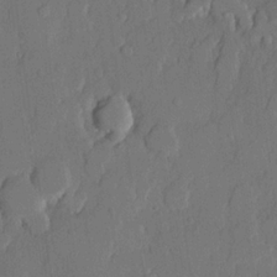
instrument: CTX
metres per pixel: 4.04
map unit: lHvf
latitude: 20.8758
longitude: 146.3495
